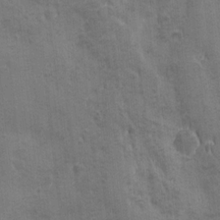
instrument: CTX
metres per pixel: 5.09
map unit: Ave
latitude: -7.7666
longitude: -120.4790
